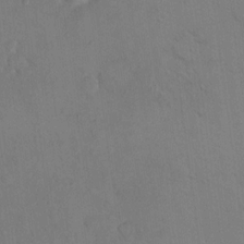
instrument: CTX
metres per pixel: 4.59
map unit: eHh
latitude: 16.9325
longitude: -66.7813
